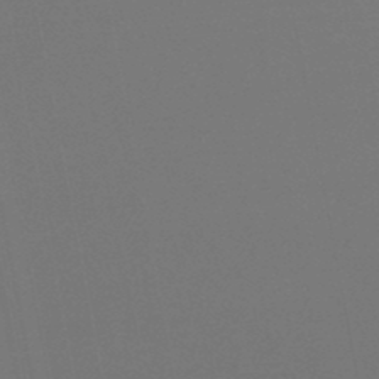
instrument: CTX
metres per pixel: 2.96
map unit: lHb
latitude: -47.8233
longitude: 69.2753
